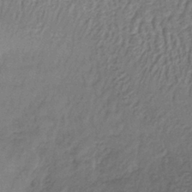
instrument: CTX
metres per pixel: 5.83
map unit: lHb
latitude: -37.8044
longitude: 61.1998
